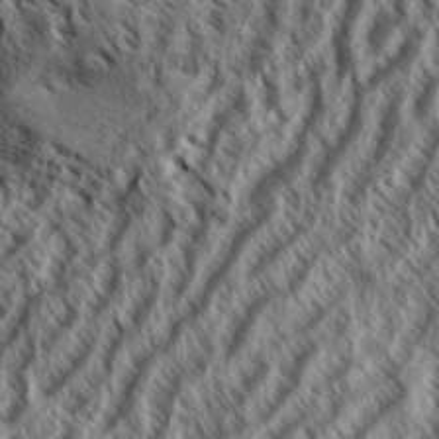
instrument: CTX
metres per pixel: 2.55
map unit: Aa
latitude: 33.5749
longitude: -138.0633
